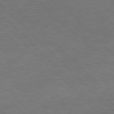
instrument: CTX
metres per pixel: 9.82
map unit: Hpe
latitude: 77.0647
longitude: -156.3467
